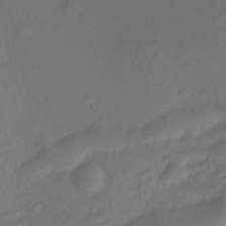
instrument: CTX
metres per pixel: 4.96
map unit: Hto
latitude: -7.3509
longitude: -50.2711
